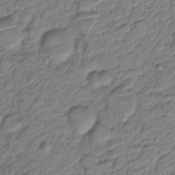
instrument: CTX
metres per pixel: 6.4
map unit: Nve
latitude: -18.9542
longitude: 106.7275
